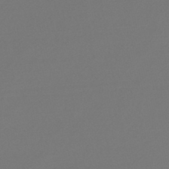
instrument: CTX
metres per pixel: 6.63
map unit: lHb
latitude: -47.2754
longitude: 72.7274
